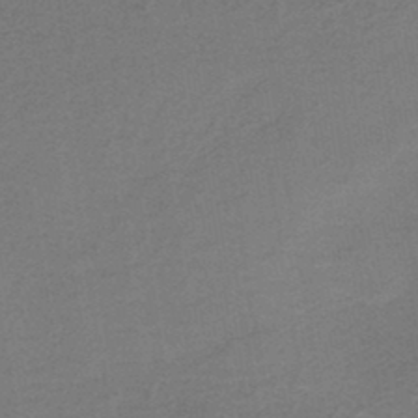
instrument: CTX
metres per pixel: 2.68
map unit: lHb
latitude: -37.3320
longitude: 60.7274
